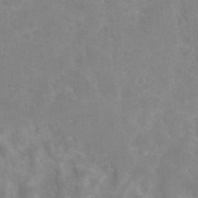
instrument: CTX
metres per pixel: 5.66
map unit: Hto
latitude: 30.5168
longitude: -46.6680
